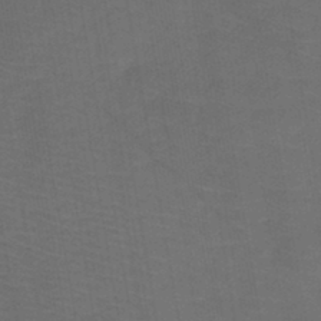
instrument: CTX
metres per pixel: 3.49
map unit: HNb
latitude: -43.9367
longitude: 51.8422
